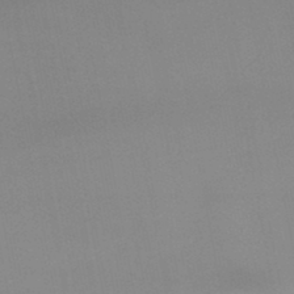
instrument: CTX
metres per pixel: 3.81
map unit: HNb
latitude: -45.4832
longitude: -44.4034
